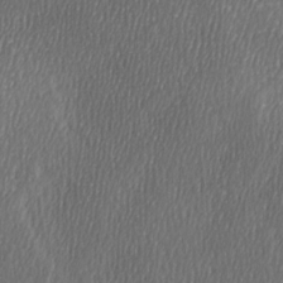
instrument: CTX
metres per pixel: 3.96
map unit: Ave
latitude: -6.6140
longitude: -122.7057
